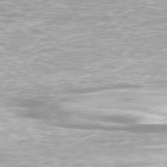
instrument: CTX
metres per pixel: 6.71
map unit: Ap
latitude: -79.5777
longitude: -66.8380
